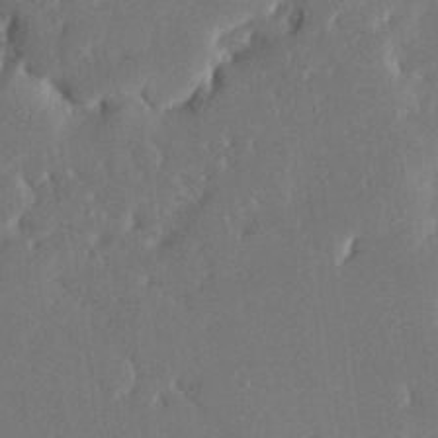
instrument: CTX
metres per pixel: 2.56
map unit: Ave
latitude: 18.0633
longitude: -140.6679
